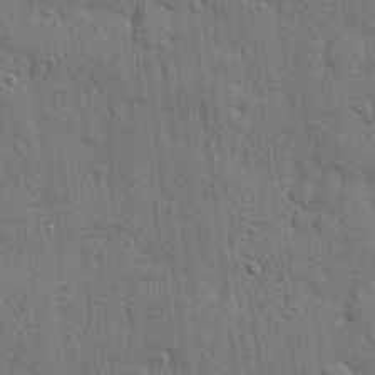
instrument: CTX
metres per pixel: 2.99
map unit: eHh
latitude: 5.3293
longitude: -75.4426
